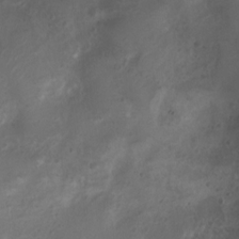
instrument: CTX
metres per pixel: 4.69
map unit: Nhu
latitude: 6.5924
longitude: -22.4223
